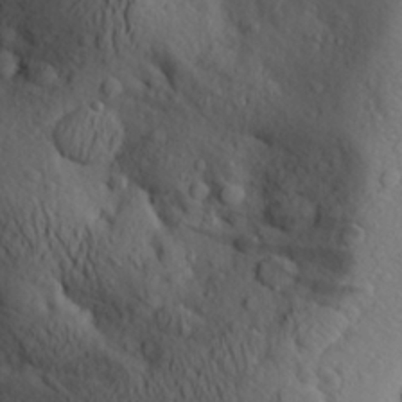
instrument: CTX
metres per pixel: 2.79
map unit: Aa
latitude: 25.4048
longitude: -146.8758
